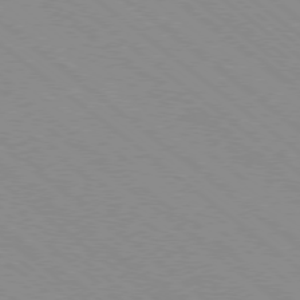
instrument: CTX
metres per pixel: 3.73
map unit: Ap
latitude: -78.7841
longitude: -64.8947
